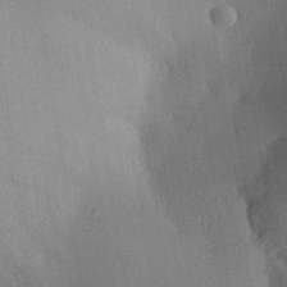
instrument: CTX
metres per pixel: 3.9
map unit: Aa
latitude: 29.0836
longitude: -145.8583
